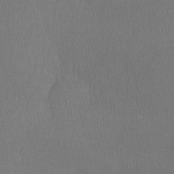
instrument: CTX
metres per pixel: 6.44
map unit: lHvf
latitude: -11.6155
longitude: -99.9528
